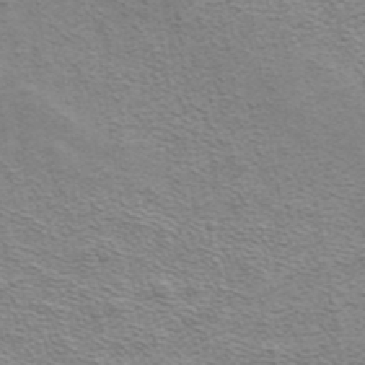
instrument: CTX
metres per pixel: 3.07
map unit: ANa
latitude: 38.7246
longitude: 20.2928
